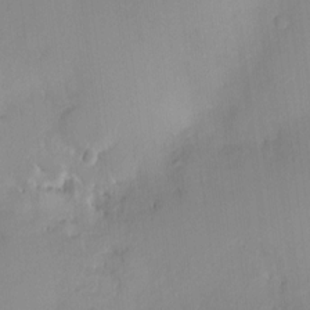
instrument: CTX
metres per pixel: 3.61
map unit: HNhu
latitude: 6.3278
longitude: -3.6127
